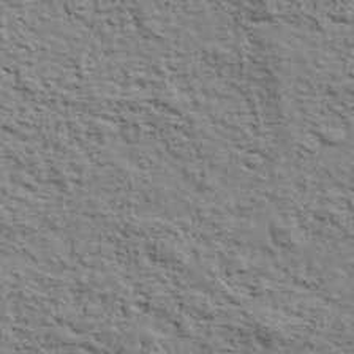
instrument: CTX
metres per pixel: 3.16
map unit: eHh
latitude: 37.6694
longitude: -82.1199
